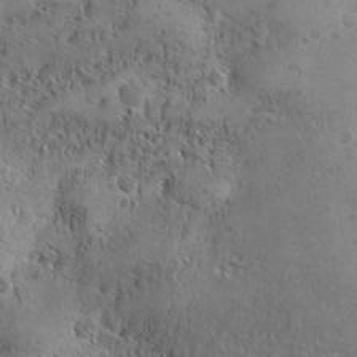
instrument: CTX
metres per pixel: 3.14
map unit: Ave
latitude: -10.2173
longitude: -119.5560
